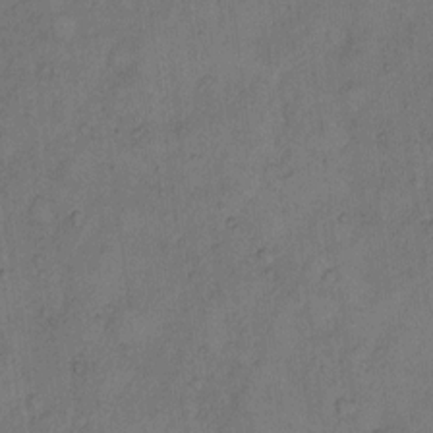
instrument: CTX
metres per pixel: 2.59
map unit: Hto
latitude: 8.1767
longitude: -59.5371
